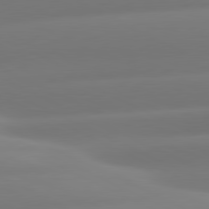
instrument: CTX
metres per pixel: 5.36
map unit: lApd
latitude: 80.9703
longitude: -160.0822
